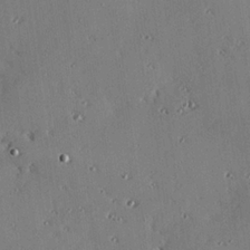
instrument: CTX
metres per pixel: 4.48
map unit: eHh
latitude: 22.9703
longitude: -90.5357
